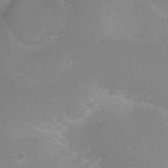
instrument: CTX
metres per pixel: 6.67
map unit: Nhu
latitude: 3.4615
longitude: -25.7827
